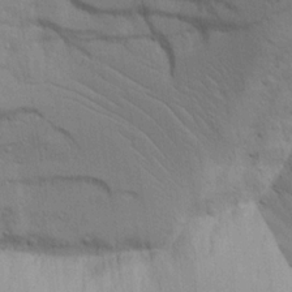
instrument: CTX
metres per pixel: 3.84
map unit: lAvf
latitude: 16.0822
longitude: -127.1025
